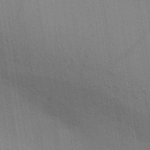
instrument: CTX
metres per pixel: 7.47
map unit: Aa
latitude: 31.6883
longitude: -139.8772
